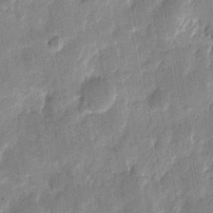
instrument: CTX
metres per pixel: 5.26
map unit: eHh
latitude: 9.0648
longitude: -66.6679
